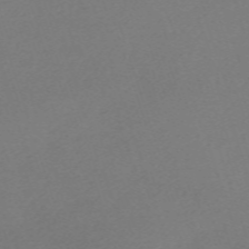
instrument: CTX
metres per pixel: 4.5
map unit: eHh
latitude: -62.2550
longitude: 53.3698
